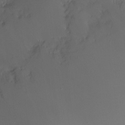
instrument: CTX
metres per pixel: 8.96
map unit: Ht
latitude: -6.1605
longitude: -30.4601
